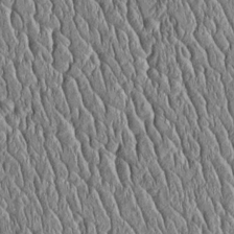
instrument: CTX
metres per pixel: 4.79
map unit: Htu
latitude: -4.4818
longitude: 157.9178
